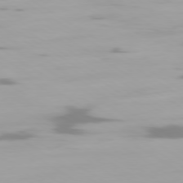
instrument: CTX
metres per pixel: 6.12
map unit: Ap
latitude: -79.5966
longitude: -102.3278
